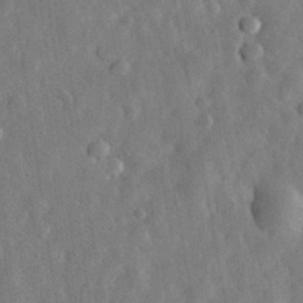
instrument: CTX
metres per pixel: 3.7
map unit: eHh
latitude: 31.5749
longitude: -77.4615
